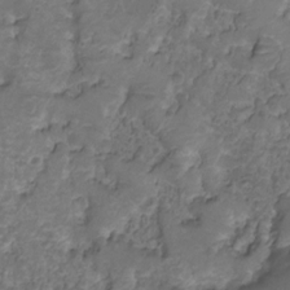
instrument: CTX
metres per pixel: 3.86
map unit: Nhu
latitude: -15.6722
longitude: -26.1956
